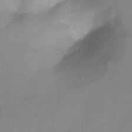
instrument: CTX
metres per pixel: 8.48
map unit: Ht
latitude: -14.8786
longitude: -43.6694
